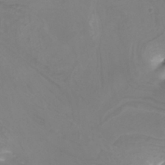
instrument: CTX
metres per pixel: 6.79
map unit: Nhu
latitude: -10.0094
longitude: -75.3104
